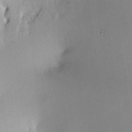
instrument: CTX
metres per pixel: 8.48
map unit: HNhu
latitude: 5.3859
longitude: 3.3698
